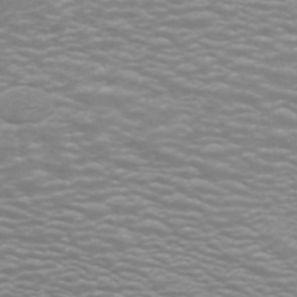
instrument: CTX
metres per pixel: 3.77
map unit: ANa
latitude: 44.4979
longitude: 27.6343
